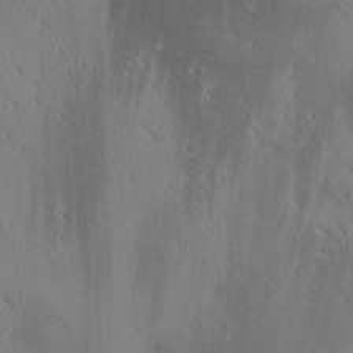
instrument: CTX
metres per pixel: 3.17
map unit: lAa
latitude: 4.2522
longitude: -117.0270
